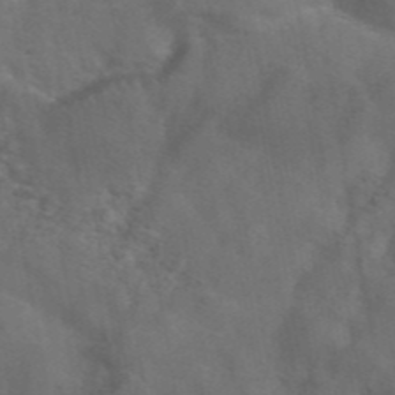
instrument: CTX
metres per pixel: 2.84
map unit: ANa
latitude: 44.7057
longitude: 27.0297
